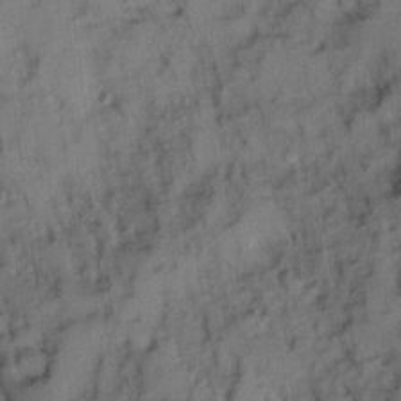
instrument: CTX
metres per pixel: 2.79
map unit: Ave
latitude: 9.1214
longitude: -103.0458
